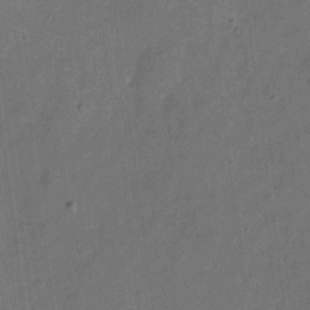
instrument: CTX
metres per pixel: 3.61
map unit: eHh
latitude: 4.8380
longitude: -66.8946
